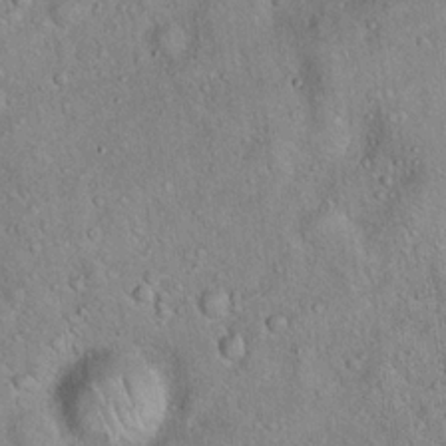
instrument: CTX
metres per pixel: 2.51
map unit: Hto
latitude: 18.3089
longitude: -52.5924
